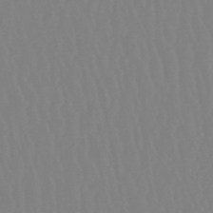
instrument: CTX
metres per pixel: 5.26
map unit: eHb
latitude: -50.7085
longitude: 74.0472
